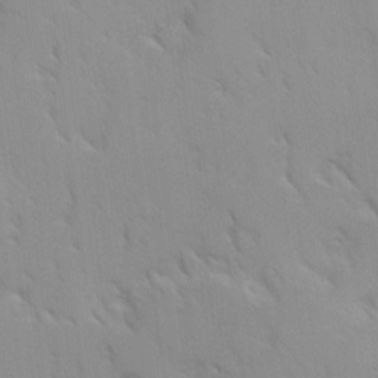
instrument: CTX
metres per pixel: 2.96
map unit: Ave
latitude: 8.9325
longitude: -103.7449
